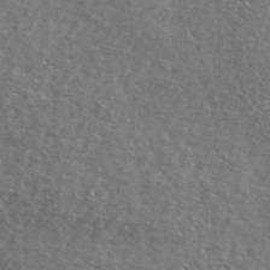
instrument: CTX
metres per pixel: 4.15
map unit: ANa
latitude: 41.5749
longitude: -86.7624
